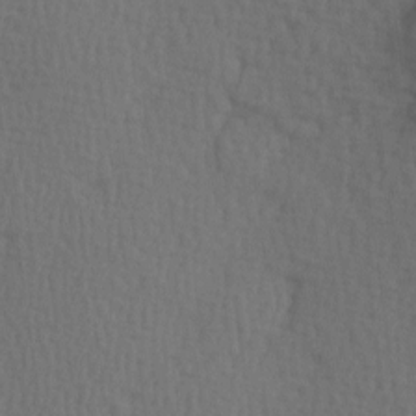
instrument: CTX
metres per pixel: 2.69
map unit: Hve
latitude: 13.9717
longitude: -91.1970
